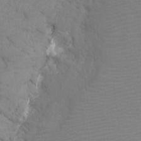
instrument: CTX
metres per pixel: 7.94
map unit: Ht
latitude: -9.0486
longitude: -34.1388
